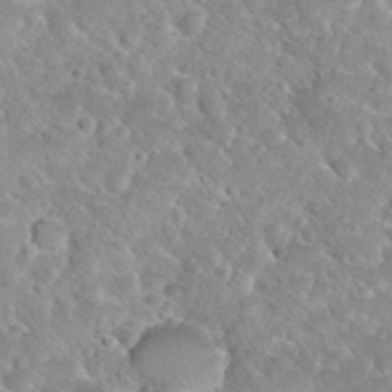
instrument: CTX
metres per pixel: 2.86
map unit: Nhu
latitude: 30.0633
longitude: -50.1955
